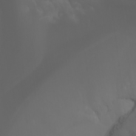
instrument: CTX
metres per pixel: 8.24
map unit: Aa
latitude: -6.9163
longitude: -73.0081
